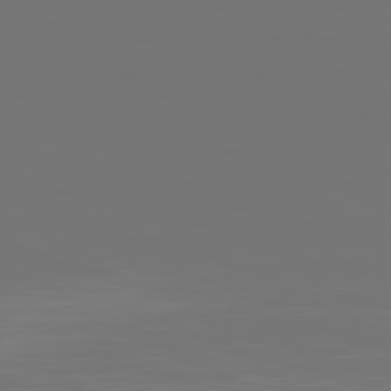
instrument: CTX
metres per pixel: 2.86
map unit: Ap
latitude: -80.6519
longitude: -59.8394
